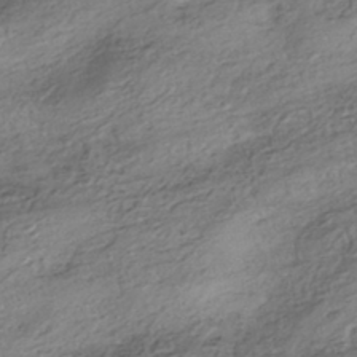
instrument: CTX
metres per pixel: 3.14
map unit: HNhu
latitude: -42.3873
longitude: 105.6533
